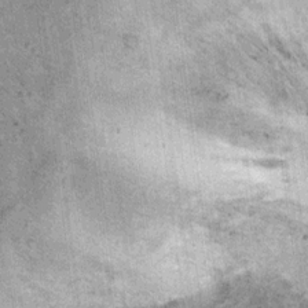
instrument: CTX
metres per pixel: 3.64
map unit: Ht
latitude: 10.8191
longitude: -38.2333
